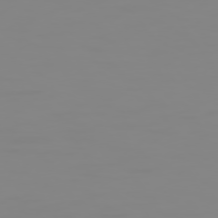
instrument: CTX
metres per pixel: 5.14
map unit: Hpe
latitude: 75.1025
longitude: -128.2711
